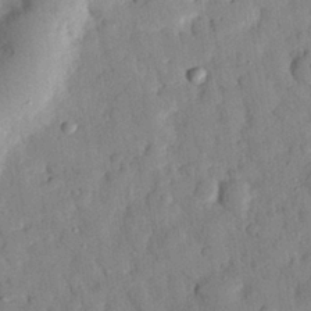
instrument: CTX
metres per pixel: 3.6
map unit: eHh
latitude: 27.3482
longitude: -75.9717
